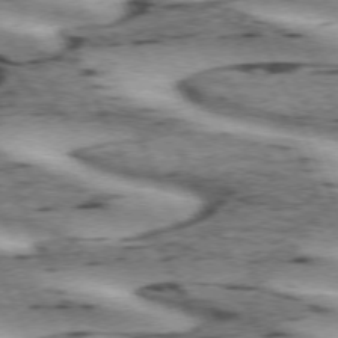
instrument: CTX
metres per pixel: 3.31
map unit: lApd
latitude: 72.5924
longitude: -54.1767
